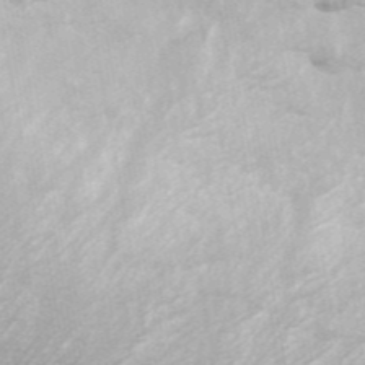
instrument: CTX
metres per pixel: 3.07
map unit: ANa
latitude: 44.4790
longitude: 28.8975
